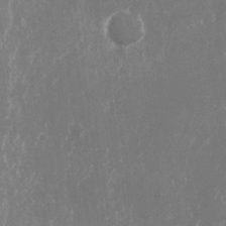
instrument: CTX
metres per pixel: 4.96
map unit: Nhu
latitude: -23.8612
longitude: -72.2334
